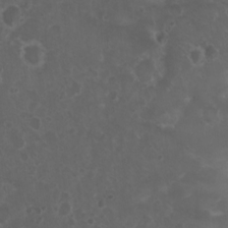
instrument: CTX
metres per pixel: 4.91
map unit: Nhu
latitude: 3.8016
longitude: -15.0837
